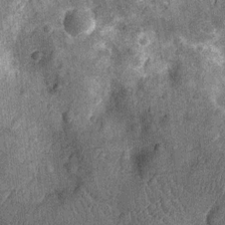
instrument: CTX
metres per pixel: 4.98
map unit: Nhu
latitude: -13.5210
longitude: -23.3293
